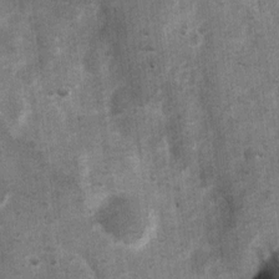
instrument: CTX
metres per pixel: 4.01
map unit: Nhu
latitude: 6.7624
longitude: -23.7072
